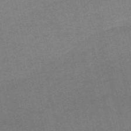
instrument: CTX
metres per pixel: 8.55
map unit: HNb
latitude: -53.9745
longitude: -36.5168
